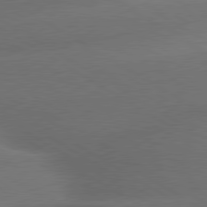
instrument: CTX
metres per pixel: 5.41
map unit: lApd
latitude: 79.8584
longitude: -155.4615
